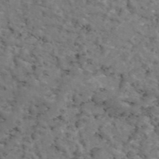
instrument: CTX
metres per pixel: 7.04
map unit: eAb
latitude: 46.0822
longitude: 117.2942
